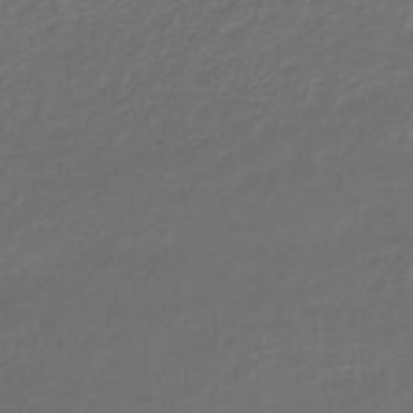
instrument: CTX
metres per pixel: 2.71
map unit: lHb
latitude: -43.8044
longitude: 70.6708
